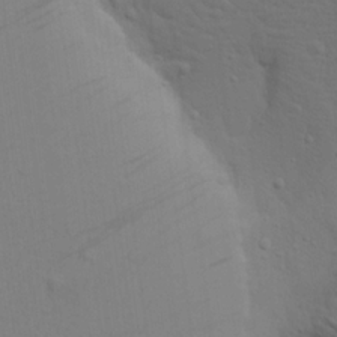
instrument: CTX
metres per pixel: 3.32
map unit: Aa
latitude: 19.3103
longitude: -142.8947
